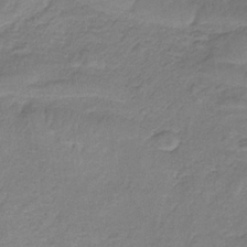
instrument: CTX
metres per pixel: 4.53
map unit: HNb
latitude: -34.8219
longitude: 58.9352
